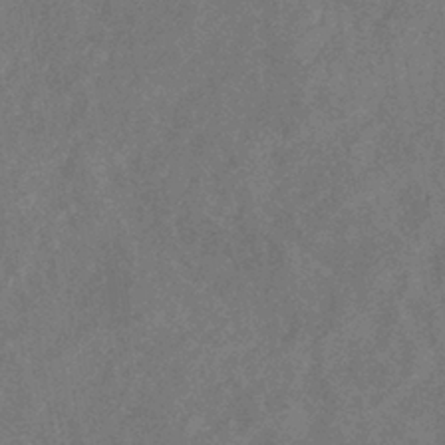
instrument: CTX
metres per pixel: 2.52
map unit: eHb
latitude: -38.8219
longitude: 77.0109
